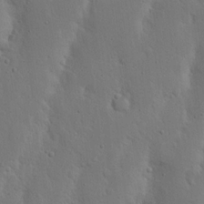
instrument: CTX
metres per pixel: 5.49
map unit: Nhu
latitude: 19.2159
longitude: -75.4049
